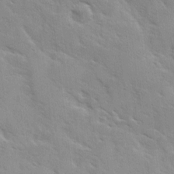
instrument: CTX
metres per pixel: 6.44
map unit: Ave
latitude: 10.3278
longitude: -102.7624
